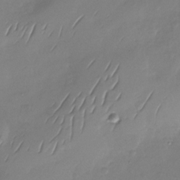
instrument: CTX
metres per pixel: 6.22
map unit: Nhu
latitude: -29.1431
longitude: -59.1781
